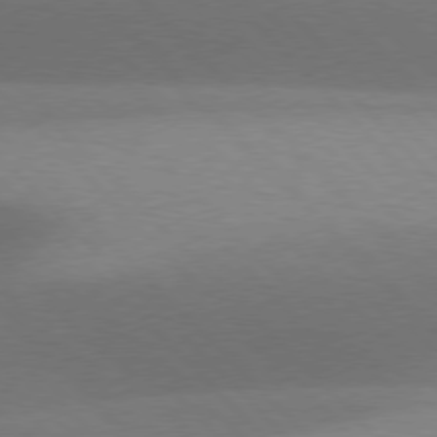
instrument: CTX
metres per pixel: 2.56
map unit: lApd
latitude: 76.8569
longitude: -59.8394
